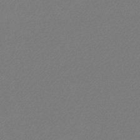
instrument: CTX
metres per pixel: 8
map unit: lHb
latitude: -45.5021
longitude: 56.8219
